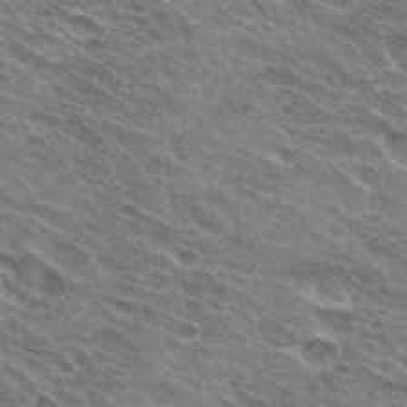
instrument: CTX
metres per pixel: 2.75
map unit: Hto
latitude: 31.8962
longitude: -44.3656
